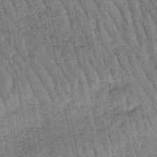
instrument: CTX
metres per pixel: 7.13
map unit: lHb
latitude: -47.5210
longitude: 76.0850
